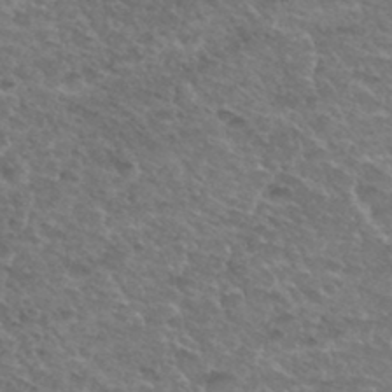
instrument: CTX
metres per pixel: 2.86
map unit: Hto
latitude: 32.9703
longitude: -49.0458
